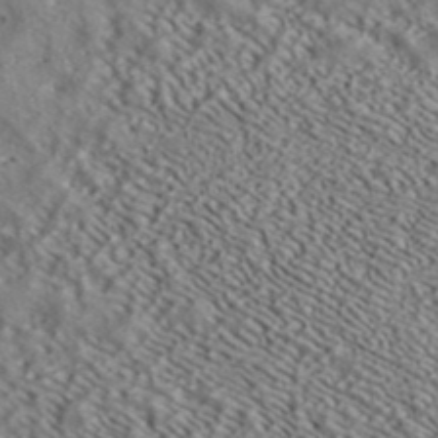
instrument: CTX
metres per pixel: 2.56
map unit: ANa
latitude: 39.8016
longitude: 30.5385
